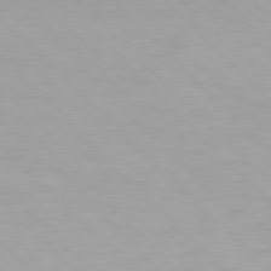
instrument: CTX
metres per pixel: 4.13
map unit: Hpe
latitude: 77.5182
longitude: -164.2334
